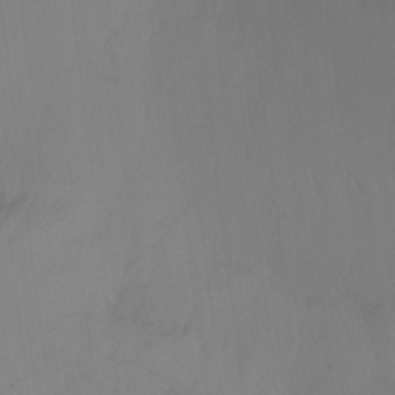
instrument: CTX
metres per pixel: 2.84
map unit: Ht
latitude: -15.1998
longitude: -43.3293
